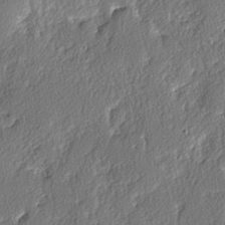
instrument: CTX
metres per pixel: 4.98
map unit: lAvf
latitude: -3.9745
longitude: -108.0633
